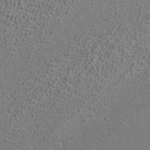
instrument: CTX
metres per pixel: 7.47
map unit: ANa
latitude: 39.9717
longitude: 21.1620
